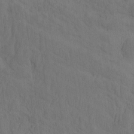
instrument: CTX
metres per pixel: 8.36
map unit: eHh
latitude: -1.8990
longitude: 16.3307
